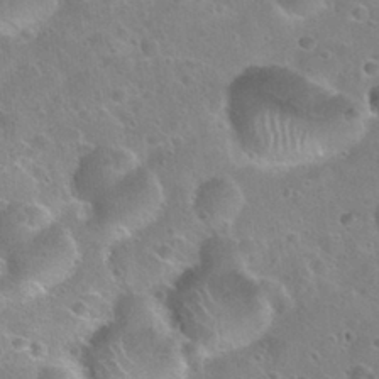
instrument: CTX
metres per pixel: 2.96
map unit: Nhu
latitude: 28.5357
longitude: -53.8017
